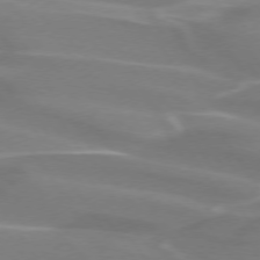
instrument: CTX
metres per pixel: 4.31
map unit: lApd
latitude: 73.8773
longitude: -61.7449
